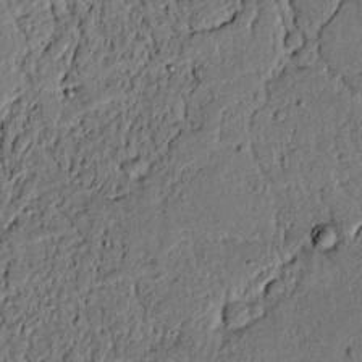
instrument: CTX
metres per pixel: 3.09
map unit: lAvf
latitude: 4.4223
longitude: 168.8408
